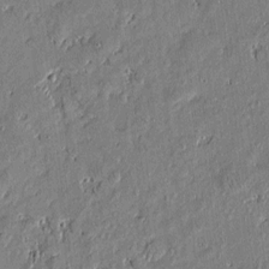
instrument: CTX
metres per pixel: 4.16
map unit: Htu
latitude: -6.6896
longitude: 176.7274
